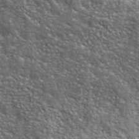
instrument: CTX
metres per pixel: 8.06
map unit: lHvf
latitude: 39.9717
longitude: -89.0459
